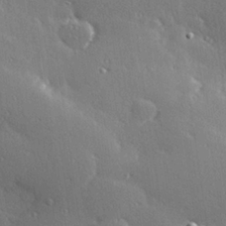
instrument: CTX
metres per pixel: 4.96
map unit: Hve
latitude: 27.3482
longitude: -92.0822
